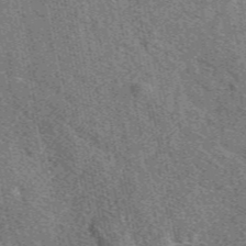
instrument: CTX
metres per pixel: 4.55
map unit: eAb
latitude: 48.1578
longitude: 120.0472
